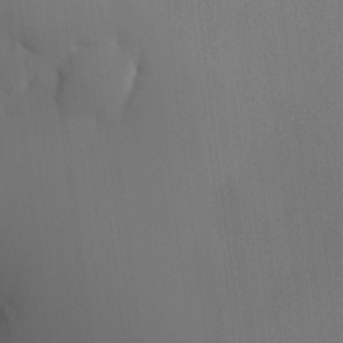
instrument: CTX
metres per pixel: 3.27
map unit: HNhu
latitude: 9.8206
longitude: 15.7856
